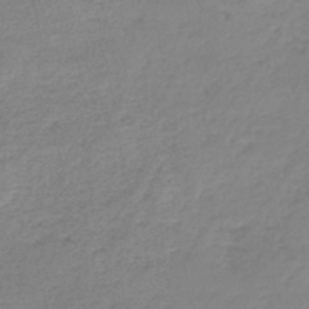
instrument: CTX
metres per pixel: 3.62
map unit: lHb
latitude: -44.4440
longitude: 69.9367
